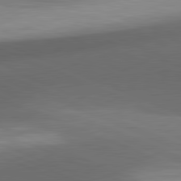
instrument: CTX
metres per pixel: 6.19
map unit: lApd
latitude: 81.5749
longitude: 132.3873
